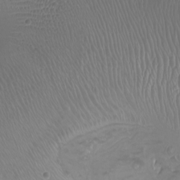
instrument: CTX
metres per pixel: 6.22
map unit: Nhu
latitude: -8.2739
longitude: -93.3103
